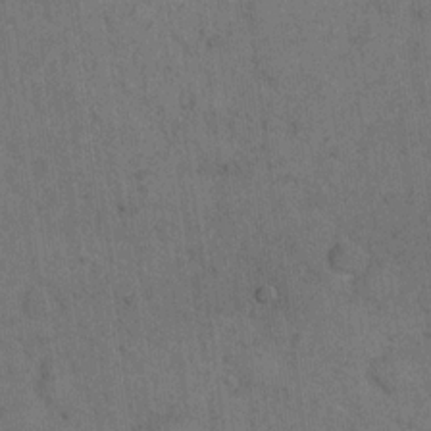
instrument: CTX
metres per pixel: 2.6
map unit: eHh
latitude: 18.7813
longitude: -63.7072
